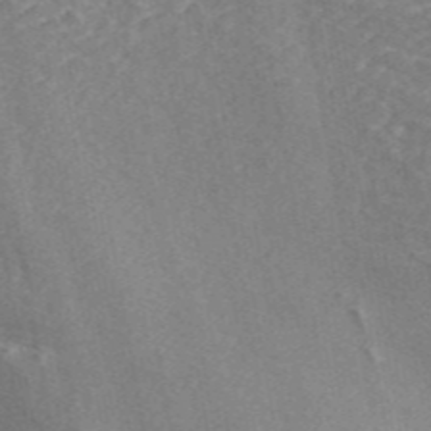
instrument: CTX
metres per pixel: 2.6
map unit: ANa
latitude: 46.5924
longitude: 26.1983
